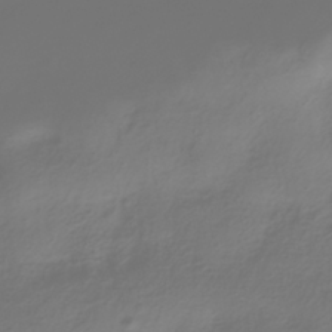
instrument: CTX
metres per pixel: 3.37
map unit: HNhu
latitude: -39.1998
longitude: 100.3306
